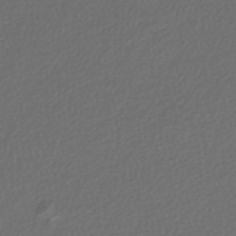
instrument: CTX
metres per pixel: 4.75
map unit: lHb
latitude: -43.6532
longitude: 71.0109
